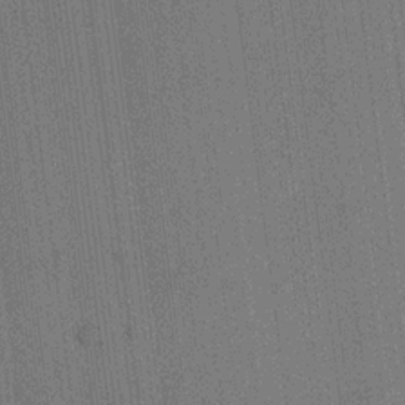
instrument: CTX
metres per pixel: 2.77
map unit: lAvf
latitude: 7.3860
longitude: 165.5399
